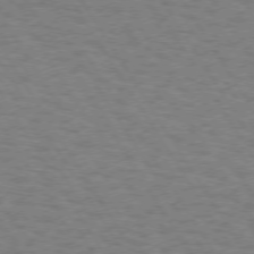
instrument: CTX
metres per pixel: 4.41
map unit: Hpe
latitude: 73.2159
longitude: -129.5371
